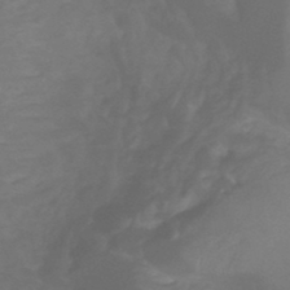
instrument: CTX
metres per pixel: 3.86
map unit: HNhu
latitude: -47.9367
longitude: 28.0850
